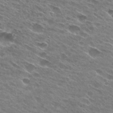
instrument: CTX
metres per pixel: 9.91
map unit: Hto
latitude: 28.2333
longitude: -43.5371
